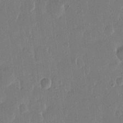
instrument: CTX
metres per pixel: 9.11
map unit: eHh
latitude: 14.3279
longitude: -69.4993
